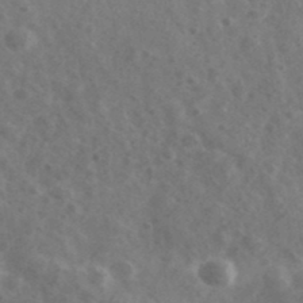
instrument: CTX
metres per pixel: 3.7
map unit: Ave
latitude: 39.1592
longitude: -106.6868
